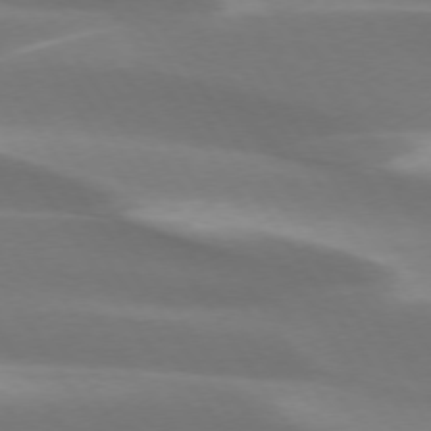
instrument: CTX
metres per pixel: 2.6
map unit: lApd
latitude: 73.6127
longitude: -50.8569
